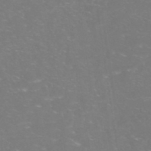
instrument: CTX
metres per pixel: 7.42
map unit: Nhe
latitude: -46.1794
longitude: 152.9352
